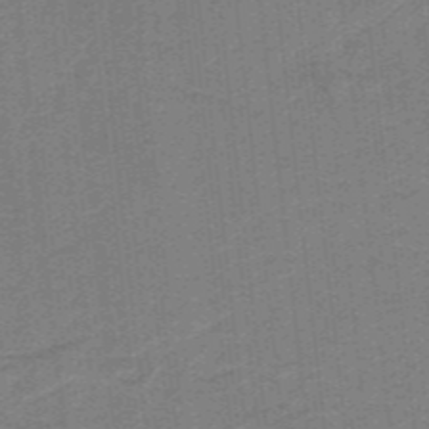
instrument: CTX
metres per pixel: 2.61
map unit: lHb
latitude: -39.3132
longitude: 54.1984
